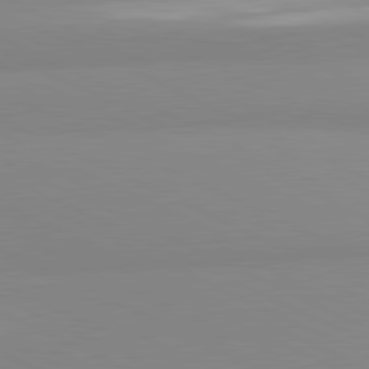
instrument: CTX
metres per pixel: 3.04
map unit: lApd
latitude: 81.5182
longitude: 179.1809
